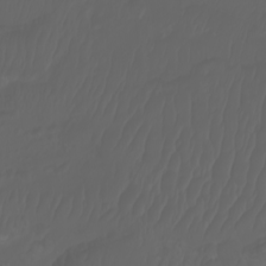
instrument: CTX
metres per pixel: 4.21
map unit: Nhu
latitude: -7.4454
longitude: -84.1578
